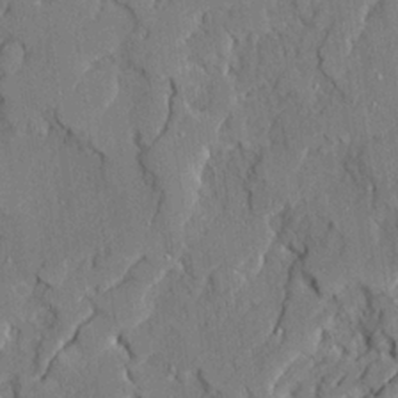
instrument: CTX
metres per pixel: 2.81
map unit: Ave
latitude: 22.0255
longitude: -129.5371
